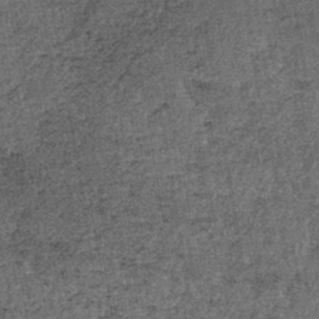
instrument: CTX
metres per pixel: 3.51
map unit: lHb
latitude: -39.9367
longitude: 65.9556
